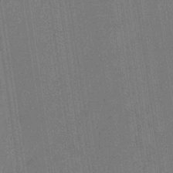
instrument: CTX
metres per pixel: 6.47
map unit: eHb
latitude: -34.6329
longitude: 73.5588
